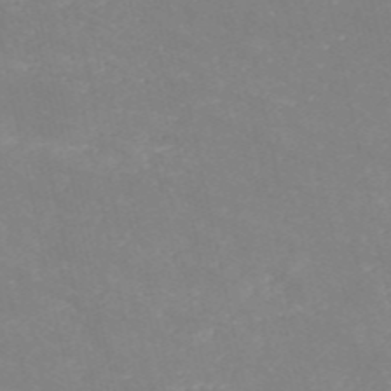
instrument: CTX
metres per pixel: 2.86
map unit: HNb
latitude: -54.6330
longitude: -37.9150
